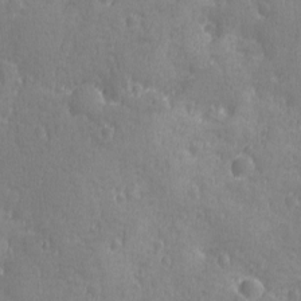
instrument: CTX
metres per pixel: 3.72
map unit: Ave
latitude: -8.7274
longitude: -119.2348
